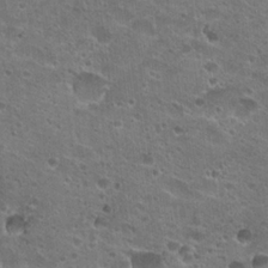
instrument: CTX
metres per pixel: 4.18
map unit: Hto
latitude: 22.6868
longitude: -42.7246
